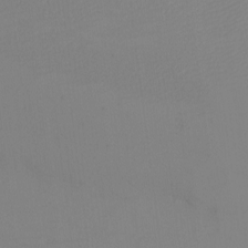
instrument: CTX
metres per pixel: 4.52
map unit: eHh
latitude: -5.7477
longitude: -82.9891
